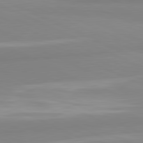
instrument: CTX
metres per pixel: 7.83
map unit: lApd
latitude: 81.5749
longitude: 178.6329
